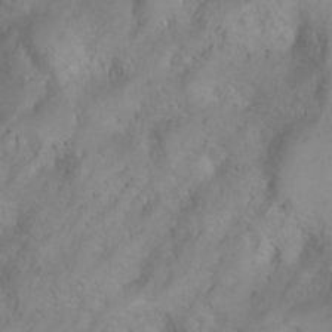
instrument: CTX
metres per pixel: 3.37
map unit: Htu
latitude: -5.9367
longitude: -69.0080
